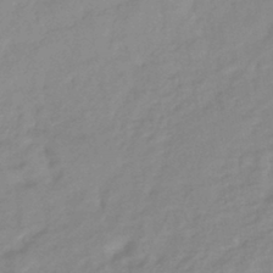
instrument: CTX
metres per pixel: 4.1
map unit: lHb
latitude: -41.4076
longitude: 75.2565
